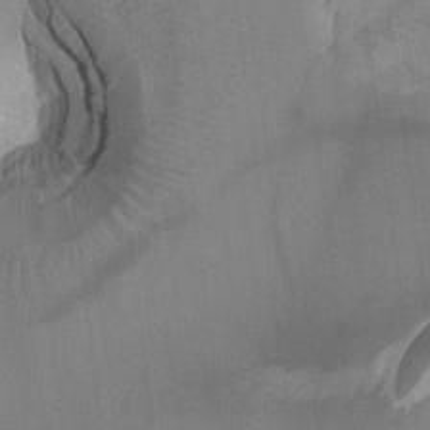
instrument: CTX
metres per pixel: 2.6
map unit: Ht
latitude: -1.8801
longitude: -17.0458
